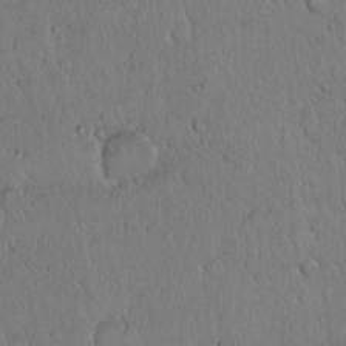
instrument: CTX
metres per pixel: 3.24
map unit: Hto
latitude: 14.5735
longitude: -56.7246
